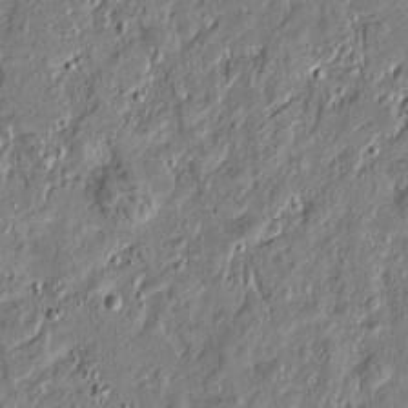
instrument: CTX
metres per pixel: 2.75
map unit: Htu
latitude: -6.8219
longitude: 176.8408
